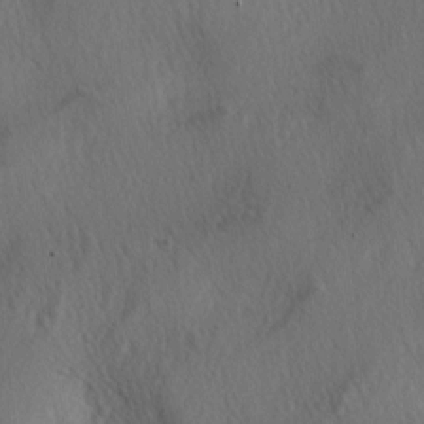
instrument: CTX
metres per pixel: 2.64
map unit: lAa
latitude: -4.3306
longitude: -124.4223
